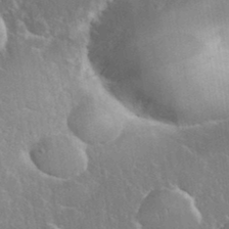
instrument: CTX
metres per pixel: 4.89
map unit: eHh
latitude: 37.4049
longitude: -61.8394
